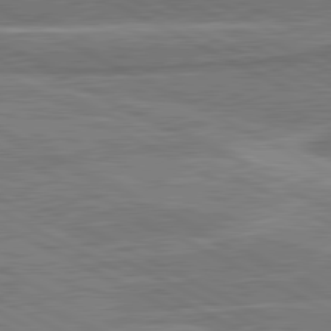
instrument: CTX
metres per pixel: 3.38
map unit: lApd
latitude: 81.0836
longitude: 141.8044
